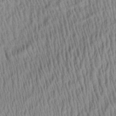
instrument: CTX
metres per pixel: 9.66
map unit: Aa
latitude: 28.9513
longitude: -137.8017
